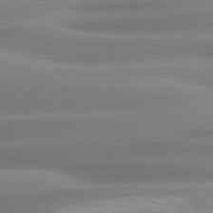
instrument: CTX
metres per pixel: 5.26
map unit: Hpe
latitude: 79.1781
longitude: -129.4048
